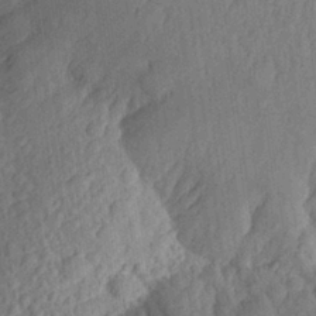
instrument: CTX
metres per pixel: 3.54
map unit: Aa
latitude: 26.4601
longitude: -145.2159
